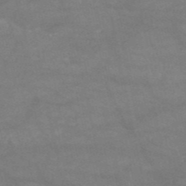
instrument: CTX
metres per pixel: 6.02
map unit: HNb
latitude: -53.6155
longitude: -41.7071
